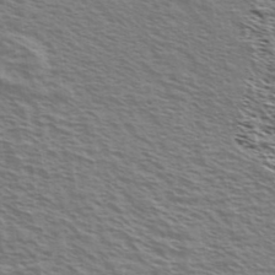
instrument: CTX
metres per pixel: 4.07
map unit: Ave
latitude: 37.4238
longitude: -110.8569
